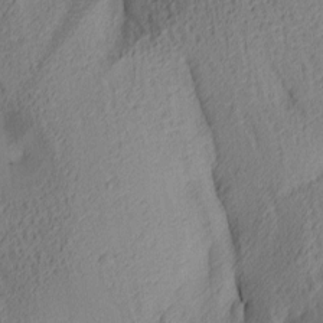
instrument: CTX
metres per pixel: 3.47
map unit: lAa
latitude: 4.6679
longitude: -116.0633
